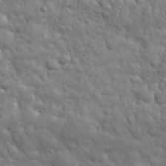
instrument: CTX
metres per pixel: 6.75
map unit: eHh
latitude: 31.7828
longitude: -67.4615
